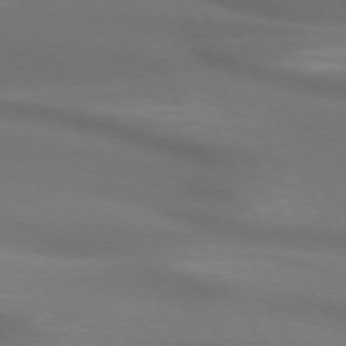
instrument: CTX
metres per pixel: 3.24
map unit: lApd
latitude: 72.4223
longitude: -48.8002
